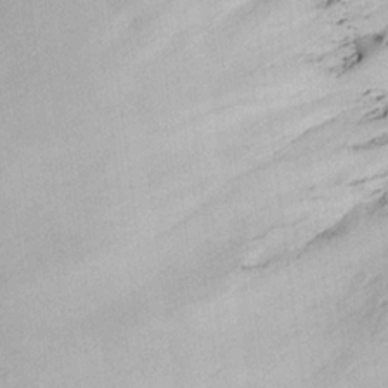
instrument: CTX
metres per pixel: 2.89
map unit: Aa
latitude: 18.4034
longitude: -143.1781
